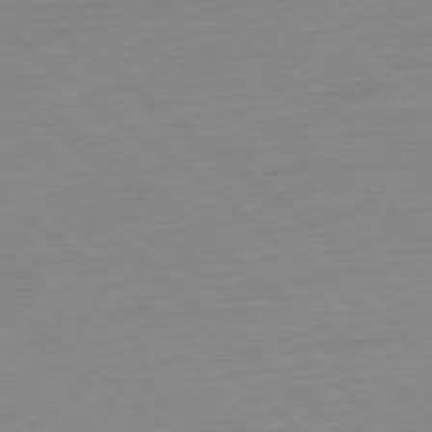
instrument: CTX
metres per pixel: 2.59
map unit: Ap
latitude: -78.1228
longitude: -96.2711
